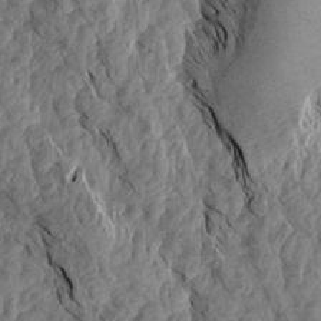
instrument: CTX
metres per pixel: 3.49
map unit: Aa
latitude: 18.4034
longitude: -146.0255
